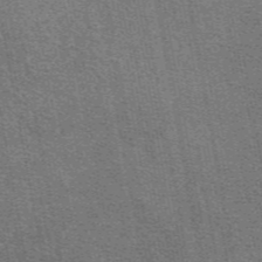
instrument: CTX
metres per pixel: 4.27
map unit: eAb
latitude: 48.4979
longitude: 114.9164
